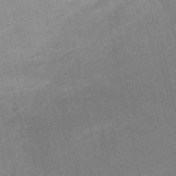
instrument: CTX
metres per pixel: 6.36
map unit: HNb
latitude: -52.5384
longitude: -41.2159
